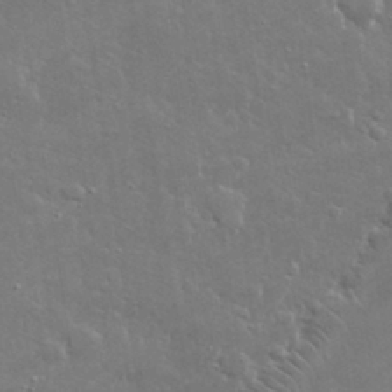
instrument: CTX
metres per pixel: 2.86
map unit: lHvf
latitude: 31.9906
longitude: -93.4426
